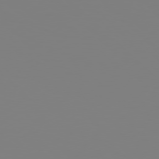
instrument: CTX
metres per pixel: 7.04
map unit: Hpe
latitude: 77.8772
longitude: -162.1767
